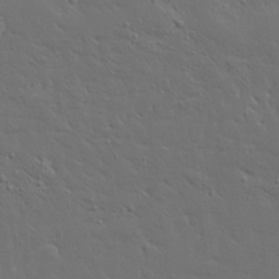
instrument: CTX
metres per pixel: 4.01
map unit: Ave
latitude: 15.5560
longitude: -139.4048
